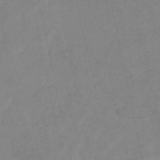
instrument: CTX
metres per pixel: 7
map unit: HNb
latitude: -54.0283
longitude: -42.3656
